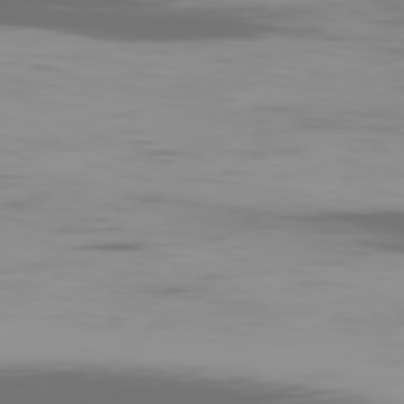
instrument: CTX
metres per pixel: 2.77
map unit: Ap
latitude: -79.5399
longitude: -60.4034
